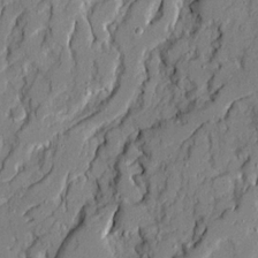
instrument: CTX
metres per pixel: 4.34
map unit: Ave
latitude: 21.0837
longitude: -129.0080
